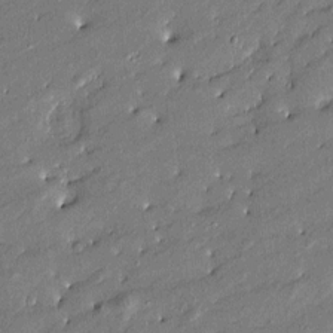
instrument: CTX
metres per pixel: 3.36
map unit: Htu
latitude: -8.3495
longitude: 176.9542
